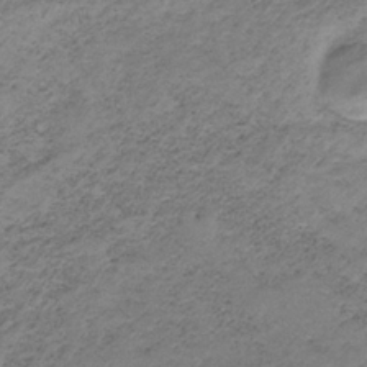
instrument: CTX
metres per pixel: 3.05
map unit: HNb
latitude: -33.0865
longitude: 61.4265
